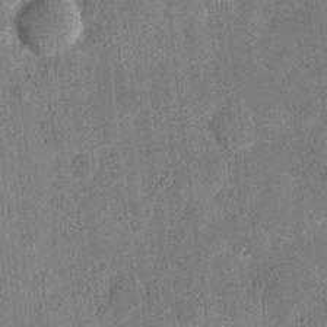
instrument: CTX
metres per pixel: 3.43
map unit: eHh
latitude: 7.3860
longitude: -66.2900
